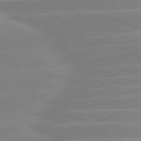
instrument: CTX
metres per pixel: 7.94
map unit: lApd
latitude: 80.9325
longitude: -125.0458
